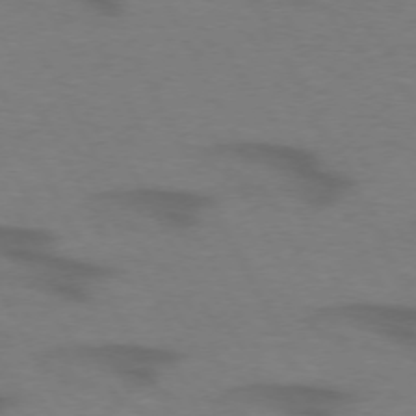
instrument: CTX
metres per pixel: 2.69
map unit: lApd
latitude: 71.6316
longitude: -51.4993
